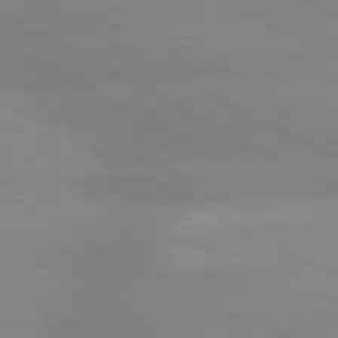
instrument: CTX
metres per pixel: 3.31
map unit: lApd
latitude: 80.3089
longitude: -147.7828
